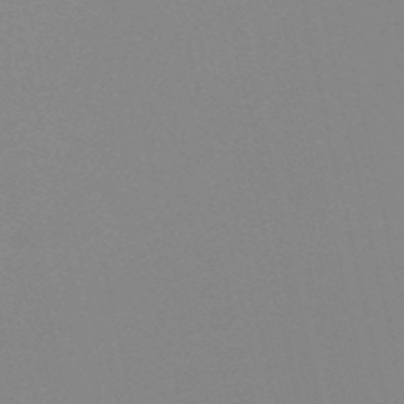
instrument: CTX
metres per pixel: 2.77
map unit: eHh
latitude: -53.3698
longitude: -24.7435
